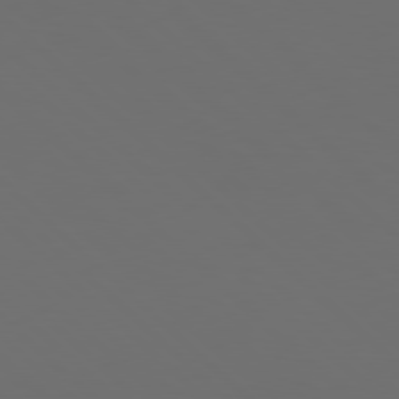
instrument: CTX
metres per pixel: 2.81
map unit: Hpe
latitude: 77.8016
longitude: -168.3279
